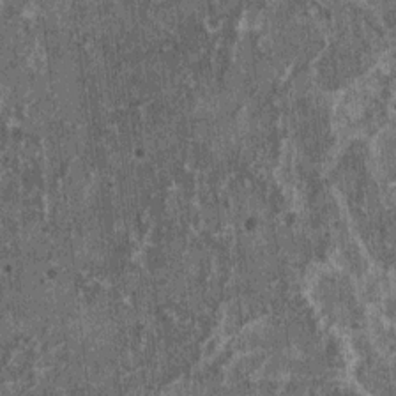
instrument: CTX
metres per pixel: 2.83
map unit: HNhu
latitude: 0.8380
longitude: 5.0486
